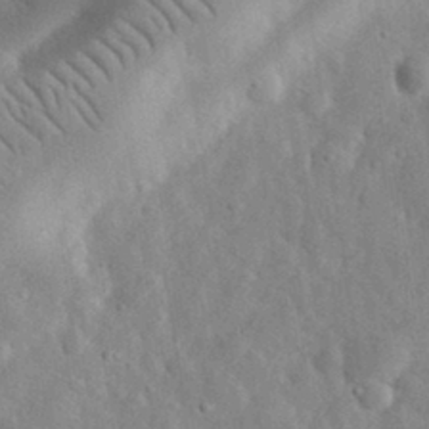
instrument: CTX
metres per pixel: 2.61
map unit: eHh
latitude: 32.1578
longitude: -72.8002
